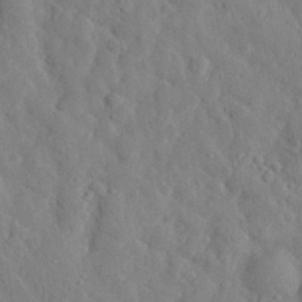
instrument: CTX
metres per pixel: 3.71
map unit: eHh
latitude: 32.4601
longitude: -74.4223
